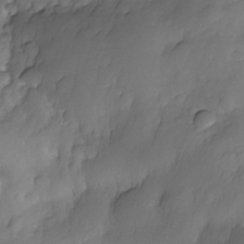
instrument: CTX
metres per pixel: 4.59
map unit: Nhe
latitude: -34.0472
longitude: -143.9906
